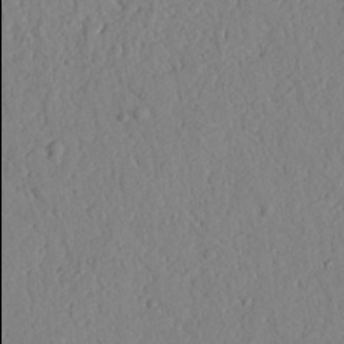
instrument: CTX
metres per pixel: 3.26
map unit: Nhu
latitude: 20.9703
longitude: -77.9906
